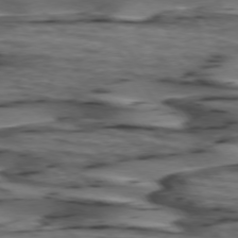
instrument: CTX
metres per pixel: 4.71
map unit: lApd
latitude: 74.7057
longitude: -71.2915
